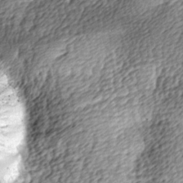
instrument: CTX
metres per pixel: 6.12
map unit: lAa
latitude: -9.8044
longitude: -125.2537
